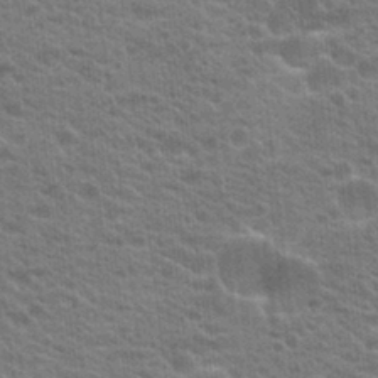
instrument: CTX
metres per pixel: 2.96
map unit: Hto
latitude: 19.5938
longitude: -37.7450
